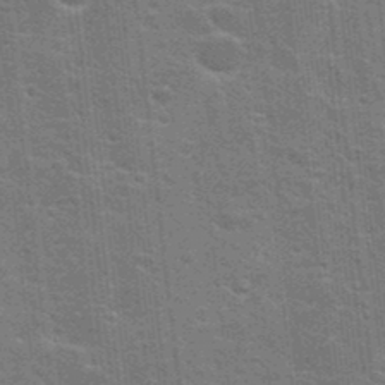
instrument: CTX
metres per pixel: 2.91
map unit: Hto
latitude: 23.8205
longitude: -47.2537
